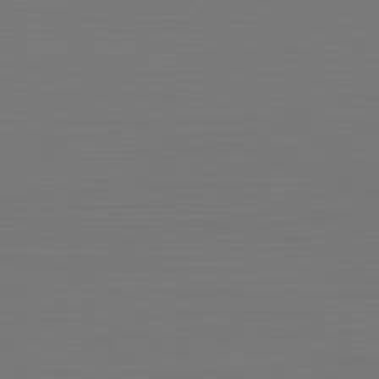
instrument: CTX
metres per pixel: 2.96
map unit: Hpe
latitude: -81.6533
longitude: 7.2187
